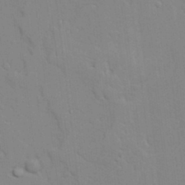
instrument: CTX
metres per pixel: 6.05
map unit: lAvf
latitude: 24.4601
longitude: -111.8584
